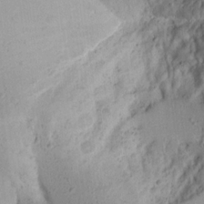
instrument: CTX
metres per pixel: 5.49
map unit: Aa
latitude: 15.4994
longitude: -142.6869
